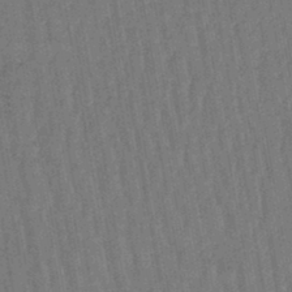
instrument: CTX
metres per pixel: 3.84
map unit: lHb
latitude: -43.0864
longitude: 63.0675
